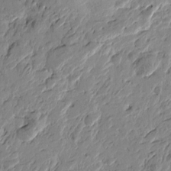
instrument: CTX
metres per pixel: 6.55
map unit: Htu
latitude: -4.1039
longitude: -177.9528
